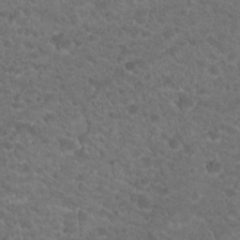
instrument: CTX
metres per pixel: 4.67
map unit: Hto
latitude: 19.5371
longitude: -34.1577
